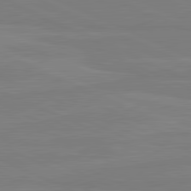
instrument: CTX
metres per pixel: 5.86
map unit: lApd
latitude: 81.8961
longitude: 167.2376
